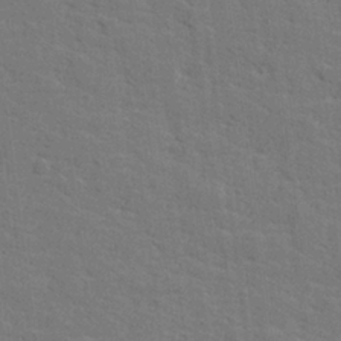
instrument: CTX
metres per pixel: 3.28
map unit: lHvf
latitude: 25.5749
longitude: 142.3684
